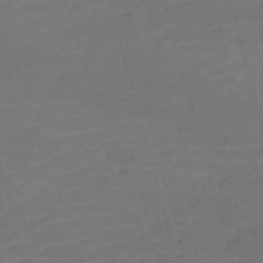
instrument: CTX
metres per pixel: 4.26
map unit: Nve
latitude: -59.1809
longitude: 58.5762
